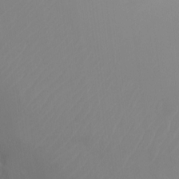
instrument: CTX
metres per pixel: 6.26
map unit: Htu
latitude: -14.1228
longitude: -44.4412
